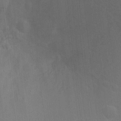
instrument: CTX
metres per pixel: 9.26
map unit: Ht
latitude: 2.4223
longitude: -28.2711
